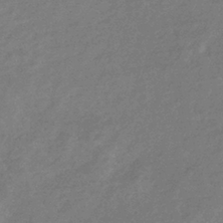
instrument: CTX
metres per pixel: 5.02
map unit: lHb
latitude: -39.5021
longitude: 75.7289
